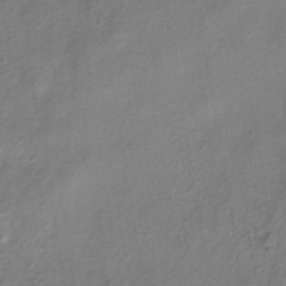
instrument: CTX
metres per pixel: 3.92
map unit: HNhu
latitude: -40.4818
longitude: 107.0676
